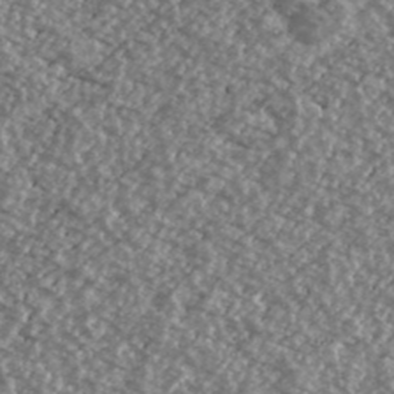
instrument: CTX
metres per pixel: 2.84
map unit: Ave
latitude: 39.8394
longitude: -111.3104
